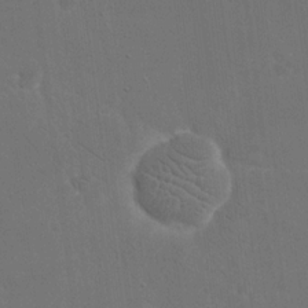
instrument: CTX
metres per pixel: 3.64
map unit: eHh
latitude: 19.1970
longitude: -67.4237
